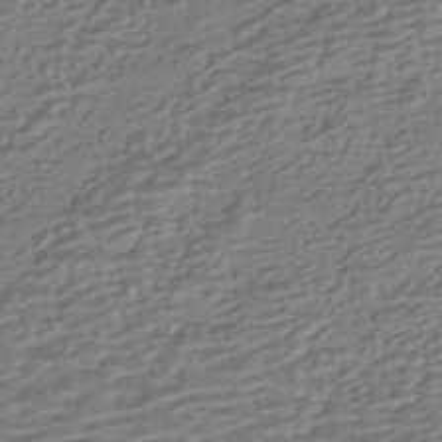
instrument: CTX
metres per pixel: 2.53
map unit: HNhu
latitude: -42.9163
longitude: 100.9163
